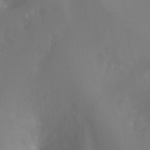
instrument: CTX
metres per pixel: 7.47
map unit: Hto
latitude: -8.5196
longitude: -47.9906
